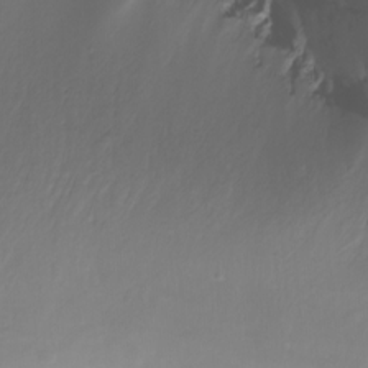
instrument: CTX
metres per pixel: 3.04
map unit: Aa
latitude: -12.8975
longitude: -68.6491
